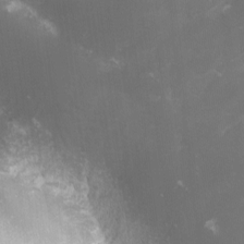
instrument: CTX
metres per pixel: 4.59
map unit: lHvf
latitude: -13.5021
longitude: -100.6868
